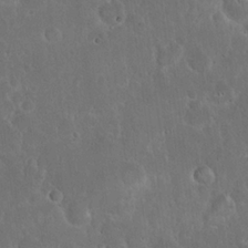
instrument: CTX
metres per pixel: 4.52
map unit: eHh
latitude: 22.1011
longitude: -58.4412
